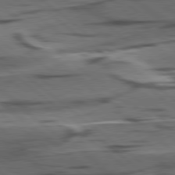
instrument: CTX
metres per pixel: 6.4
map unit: lApd
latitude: 78.8380
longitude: -50.0633
